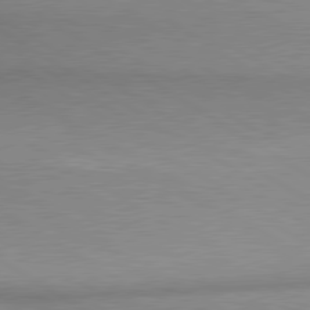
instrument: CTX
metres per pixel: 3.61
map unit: lApd
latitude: 80.0822
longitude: 167.0486
